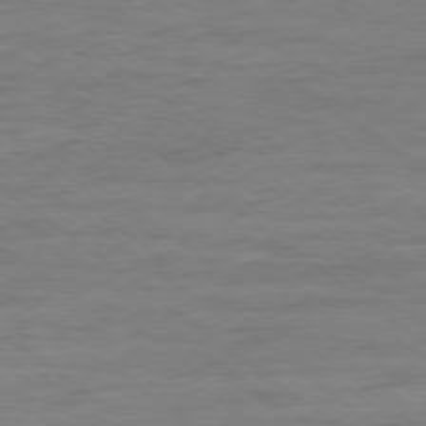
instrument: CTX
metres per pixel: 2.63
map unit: Ap
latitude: -78.9730
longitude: -102.4412
